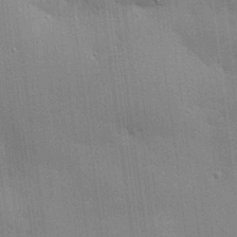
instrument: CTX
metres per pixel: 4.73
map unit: eHh
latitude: 28.1578
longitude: -82.7057
